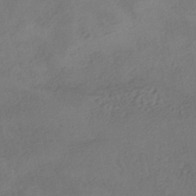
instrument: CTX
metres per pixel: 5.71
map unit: eHh
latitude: -42.5951
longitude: 122.5574
